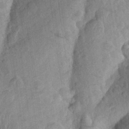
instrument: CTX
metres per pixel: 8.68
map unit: Aa
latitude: 24.9891
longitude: -149.0836
